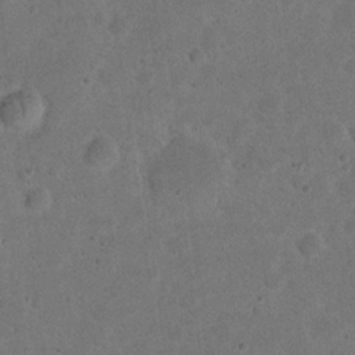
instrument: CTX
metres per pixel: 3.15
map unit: eHh
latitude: 19.9150
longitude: -62.7058
